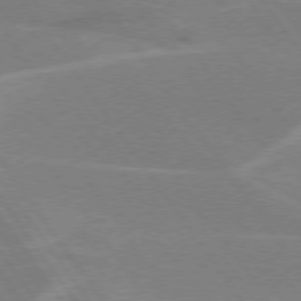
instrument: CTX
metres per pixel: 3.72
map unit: lApd
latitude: 74.9514
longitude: -66.8946
